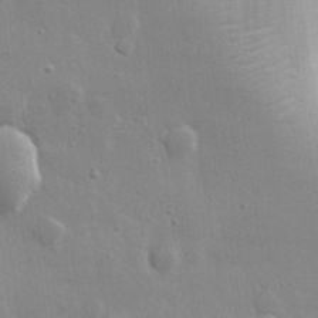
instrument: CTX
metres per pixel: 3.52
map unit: lHvf
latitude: 31.5560
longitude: -89.5749
